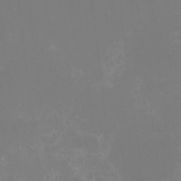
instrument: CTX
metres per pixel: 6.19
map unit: HNhu
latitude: -1.3510
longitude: -5.0647
